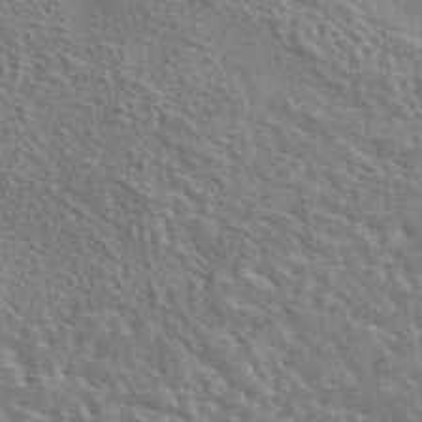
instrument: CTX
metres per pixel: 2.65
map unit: eAb
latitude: 43.4804
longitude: 113.8800
